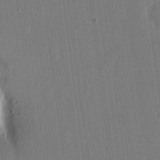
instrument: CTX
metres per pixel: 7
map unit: eHh
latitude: 15.7828
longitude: -69.4427
